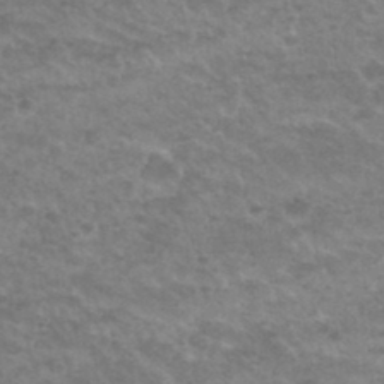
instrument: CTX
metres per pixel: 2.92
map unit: Hto
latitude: 32.4223
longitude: -50.3467
